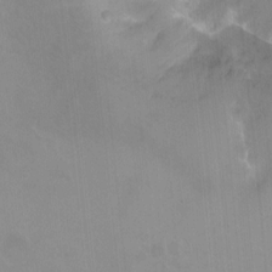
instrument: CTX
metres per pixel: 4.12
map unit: Ht
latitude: -11.5966
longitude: -46.4412
